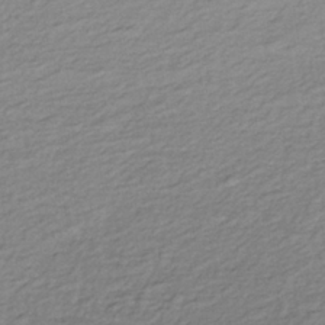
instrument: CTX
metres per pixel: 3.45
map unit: lHb
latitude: -35.7478
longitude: 69.6721
